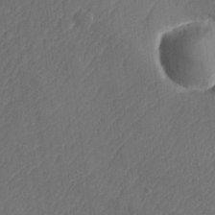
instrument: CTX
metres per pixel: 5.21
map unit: lHvf
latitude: 24.6301
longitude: 141.7289
